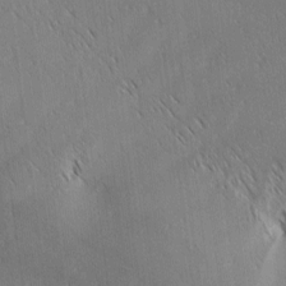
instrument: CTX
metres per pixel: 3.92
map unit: Ave
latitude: 1.9717
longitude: -115.0836
